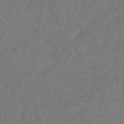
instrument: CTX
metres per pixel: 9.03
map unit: lHb
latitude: -45.3888
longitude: 68.0850
